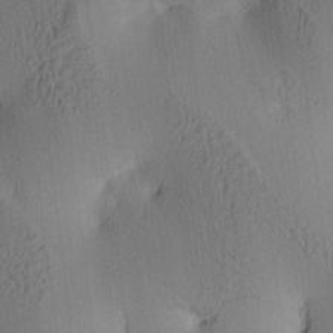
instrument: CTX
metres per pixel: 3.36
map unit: lAa
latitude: 4.0822
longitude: -114.6490
